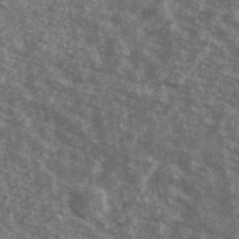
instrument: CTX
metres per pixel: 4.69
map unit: Ave
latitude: 40.7057
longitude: -109.5560
